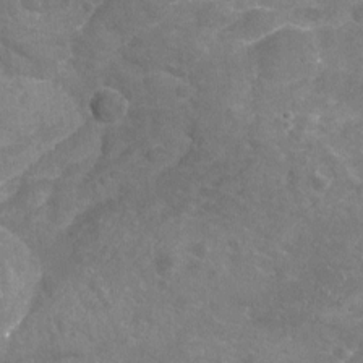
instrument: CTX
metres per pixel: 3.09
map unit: Nhu
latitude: -19.2376
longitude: -56.7435
